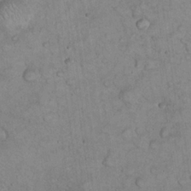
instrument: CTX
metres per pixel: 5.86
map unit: eHh
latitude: 22.3845
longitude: -58.7057
